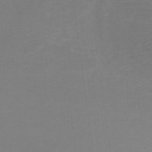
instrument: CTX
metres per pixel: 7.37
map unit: HNb
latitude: -49.9178
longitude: -45.3859
